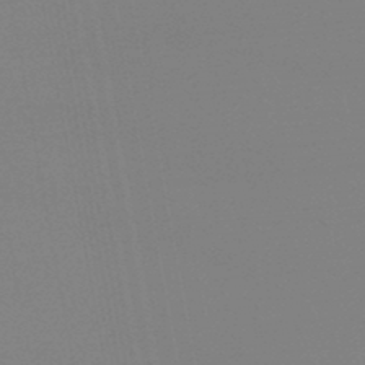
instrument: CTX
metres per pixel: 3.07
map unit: lHb
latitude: -46.2172
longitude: 69.0675
